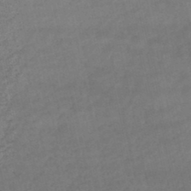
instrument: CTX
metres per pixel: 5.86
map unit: lHb
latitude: -47.0864
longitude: 70.1228
